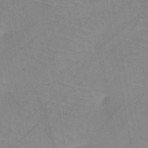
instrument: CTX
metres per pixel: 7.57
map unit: HNb
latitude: -44.9542
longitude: -40.8380
